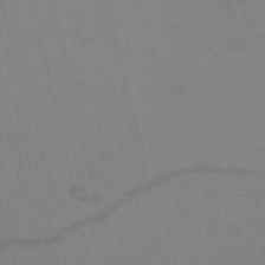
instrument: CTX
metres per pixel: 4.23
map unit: HNb
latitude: -52.9919
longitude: -47.8962
